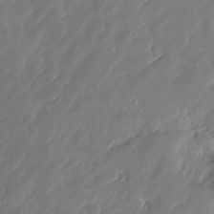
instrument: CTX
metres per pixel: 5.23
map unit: HNhu
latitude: -24.2550
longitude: 50.9920
